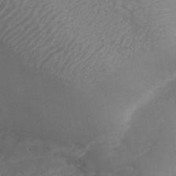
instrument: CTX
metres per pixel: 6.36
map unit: Nhe
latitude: -40.4251
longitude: -110.3656
